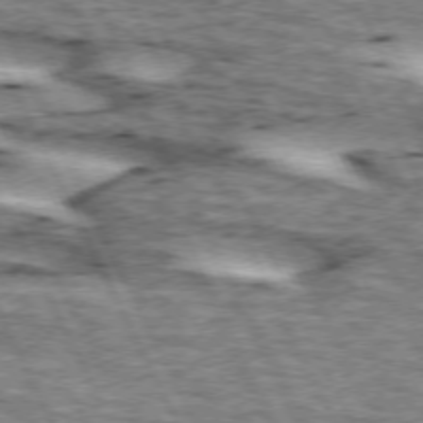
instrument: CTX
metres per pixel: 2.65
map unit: lApd
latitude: 72.8758
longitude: -54.9703
